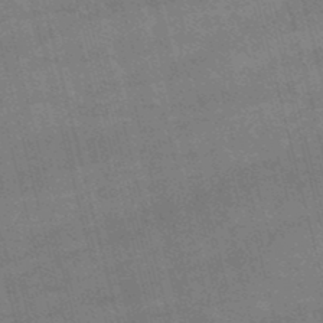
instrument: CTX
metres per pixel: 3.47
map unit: lHb
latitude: -48.2929
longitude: 76.4818
